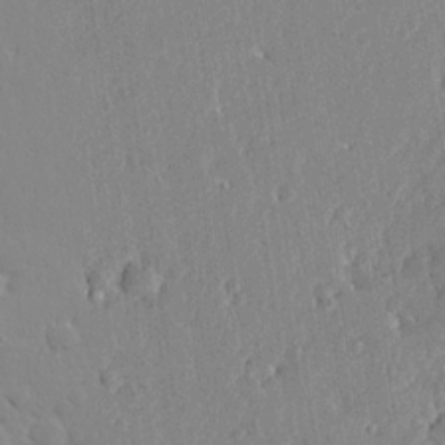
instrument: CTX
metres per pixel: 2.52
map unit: Ave
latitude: 12.9703
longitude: -137.2915
